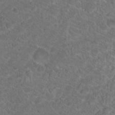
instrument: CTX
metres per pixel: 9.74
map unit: Hto
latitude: 17.5938
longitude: -37.2915
